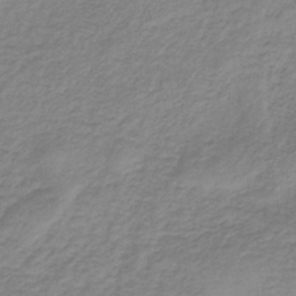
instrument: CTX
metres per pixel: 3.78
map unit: HNb
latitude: -33.2187
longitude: 60.2173
